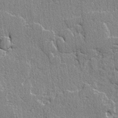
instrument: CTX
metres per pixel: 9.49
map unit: lAvf
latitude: -4.9730
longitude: -109.6127
